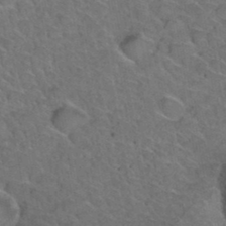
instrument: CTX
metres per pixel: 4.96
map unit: Hto
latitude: 35.8394
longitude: -48.9892
